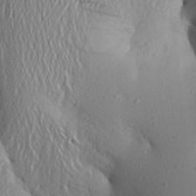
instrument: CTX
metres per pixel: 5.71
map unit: Aa
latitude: 25.5560
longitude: -149.1781
